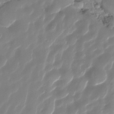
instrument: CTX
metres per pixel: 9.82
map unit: HNhu
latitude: -25.3510
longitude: 50.5385
